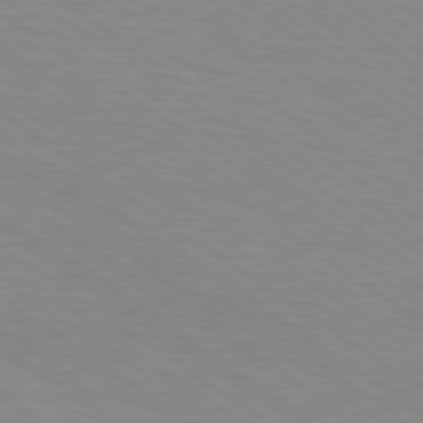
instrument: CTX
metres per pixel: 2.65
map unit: Hpe
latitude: 78.8947
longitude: -123.0836
